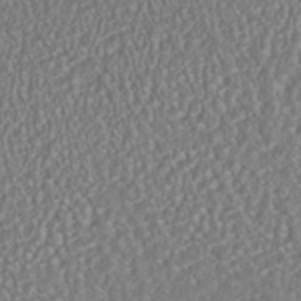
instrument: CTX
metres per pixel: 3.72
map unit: HNhu
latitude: -46.5384
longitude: 104.5384
